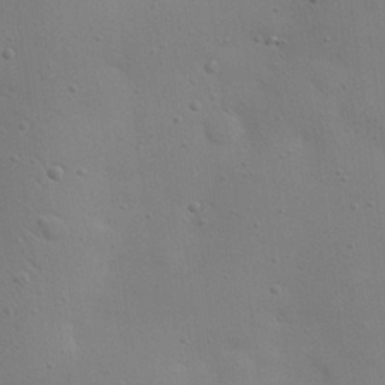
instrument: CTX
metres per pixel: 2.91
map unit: eHh
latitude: 24.7057
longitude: -69.5182
